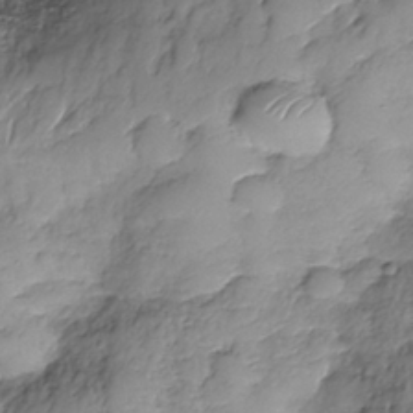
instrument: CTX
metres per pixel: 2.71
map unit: Nhe
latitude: -37.4265
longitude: -147.8584
